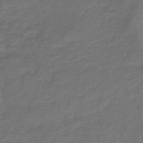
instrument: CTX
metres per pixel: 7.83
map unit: lHb
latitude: -43.6721
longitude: 76.8786
